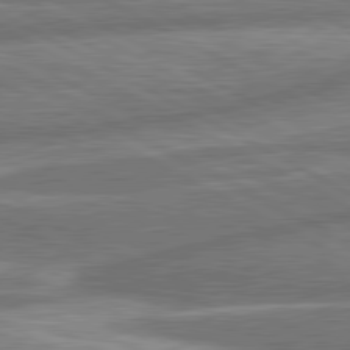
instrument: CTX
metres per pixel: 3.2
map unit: lApd
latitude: 81.0269
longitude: -166.2333
